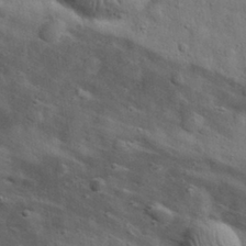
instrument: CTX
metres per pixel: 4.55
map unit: eHh
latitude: 29.6127
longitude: -75.7828
